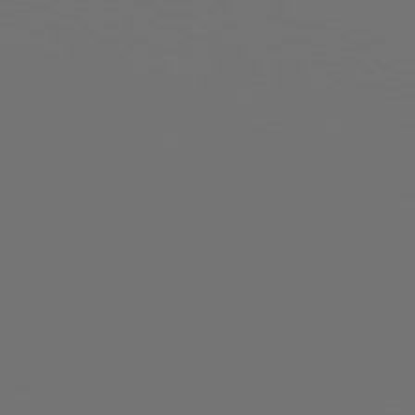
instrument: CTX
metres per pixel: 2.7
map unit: Hpe
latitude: 77.8205
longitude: -141.0836
